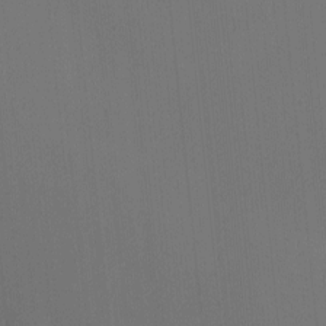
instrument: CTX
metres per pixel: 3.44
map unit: lHvf
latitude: -10.7841
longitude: -103.5182
